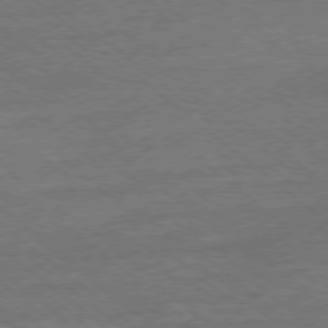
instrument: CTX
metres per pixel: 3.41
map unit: Ap
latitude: -78.9541
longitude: -101.2348
